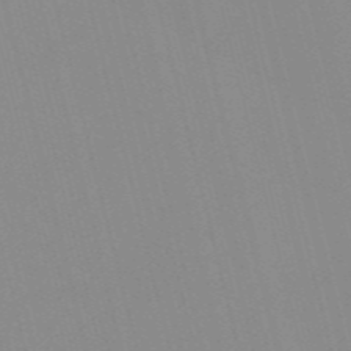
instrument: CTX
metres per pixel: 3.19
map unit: Nve
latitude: -57.2187
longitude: 61.4832
